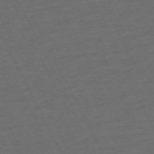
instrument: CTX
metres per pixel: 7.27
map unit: Hpe
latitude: -71.1998
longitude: 15.3132
